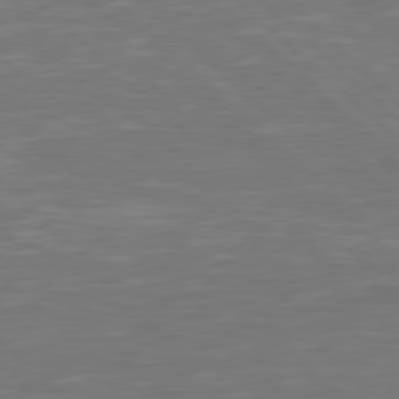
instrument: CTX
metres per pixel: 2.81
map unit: Hpe
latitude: 78.1200
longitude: -124.6679
